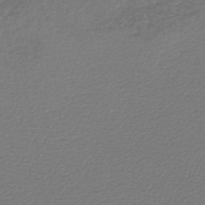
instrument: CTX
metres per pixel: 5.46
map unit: lHb
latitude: -45.8611
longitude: 68.6518
